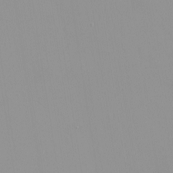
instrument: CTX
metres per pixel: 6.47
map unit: HNhu
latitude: -0.2929
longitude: -6.1011
